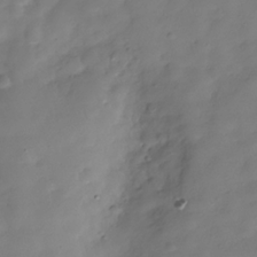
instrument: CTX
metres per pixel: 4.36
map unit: Hve
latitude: -29.9178
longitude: 94.7085
